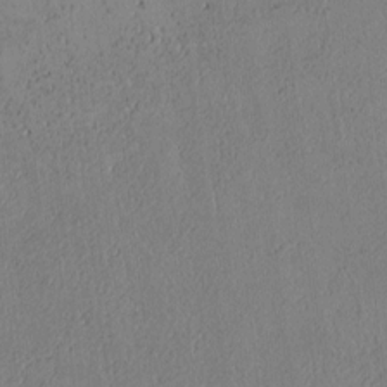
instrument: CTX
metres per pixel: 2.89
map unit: Htu
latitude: 2.9136
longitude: 148.8975
